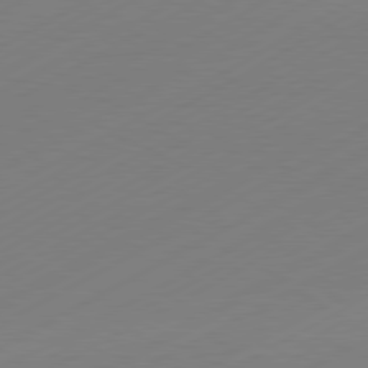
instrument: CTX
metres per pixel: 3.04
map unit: Hpe
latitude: -81.1809
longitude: 14.2362
